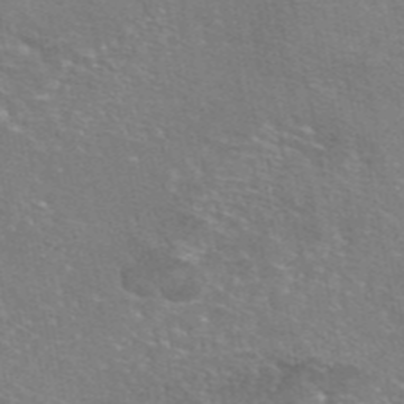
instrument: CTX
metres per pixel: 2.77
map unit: eAb
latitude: 46.0444
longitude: 106.5007
